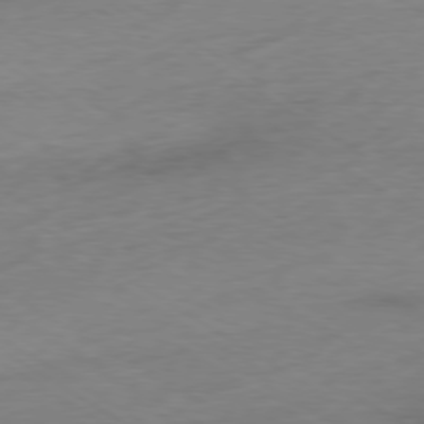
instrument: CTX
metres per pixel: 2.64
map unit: Ap
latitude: -79.0108
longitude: -58.5168
